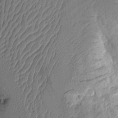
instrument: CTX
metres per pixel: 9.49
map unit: Aa
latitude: 9.5560
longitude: -127.6694
